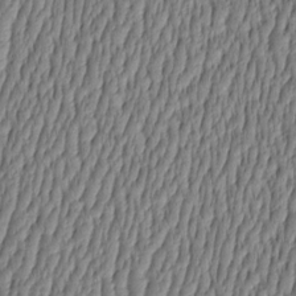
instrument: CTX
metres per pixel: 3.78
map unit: HNhu
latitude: -3.6721
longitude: 13.7667
